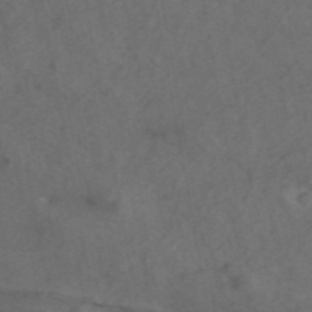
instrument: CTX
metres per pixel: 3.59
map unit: ANa
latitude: 44.1200
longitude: 29.0109
